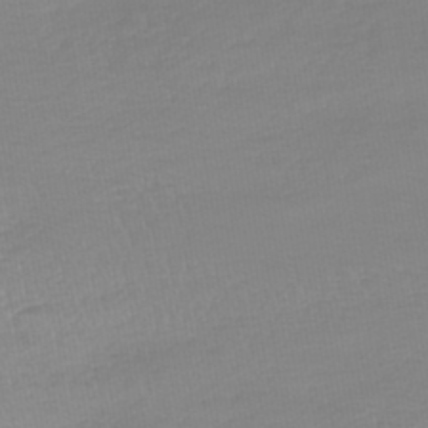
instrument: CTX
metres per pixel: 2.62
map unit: lHb
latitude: -44.4818
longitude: 72.0850
